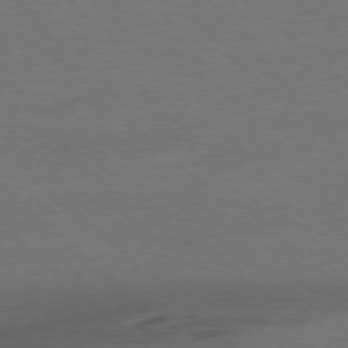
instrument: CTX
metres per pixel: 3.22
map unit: Ap
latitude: -78.5762
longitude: -86.6679
